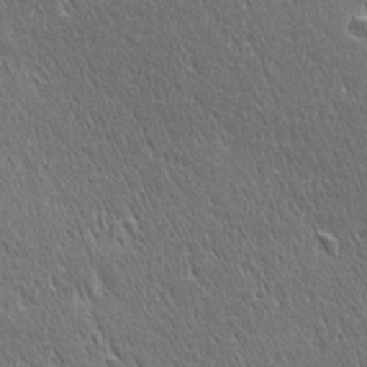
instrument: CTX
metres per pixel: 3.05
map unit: Ave
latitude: 21.1214
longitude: -137.2159
